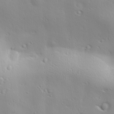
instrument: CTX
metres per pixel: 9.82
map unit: lAa
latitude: 18.7624
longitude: -137.8584
